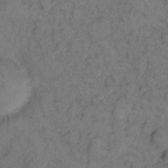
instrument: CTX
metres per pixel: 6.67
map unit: eHh
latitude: 12.0822
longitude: -63.2348
